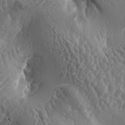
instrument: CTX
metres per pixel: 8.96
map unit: lAa
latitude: -5.2942
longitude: -128.7246
